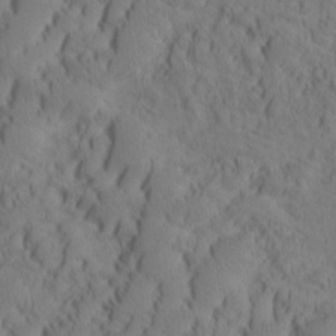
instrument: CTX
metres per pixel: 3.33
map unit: eHh
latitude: -1.8234
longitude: 15.8045
